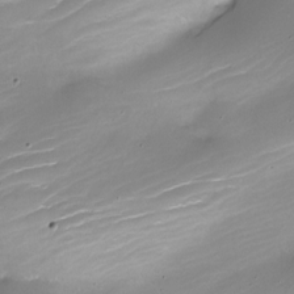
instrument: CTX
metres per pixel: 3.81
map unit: Nhe
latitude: -19.8233
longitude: 143.8422
